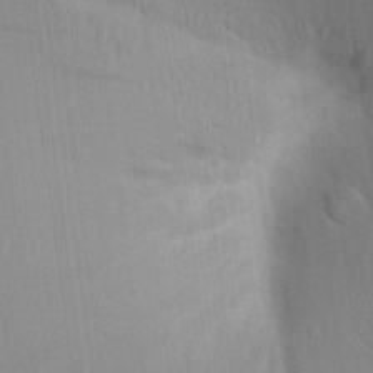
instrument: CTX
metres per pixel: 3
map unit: Aa
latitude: 17.4049
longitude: -149.1403
